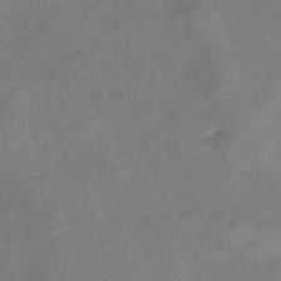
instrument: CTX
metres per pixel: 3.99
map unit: eHb
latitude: -42.7085
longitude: 84.0850
